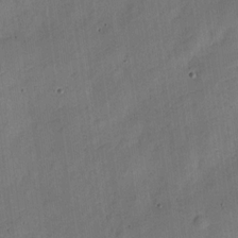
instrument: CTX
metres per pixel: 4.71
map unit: Nve
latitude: -25.7100
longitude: 106.6141
